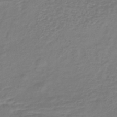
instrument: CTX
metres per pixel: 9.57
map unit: lHb
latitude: -41.9178
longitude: 76.6707
